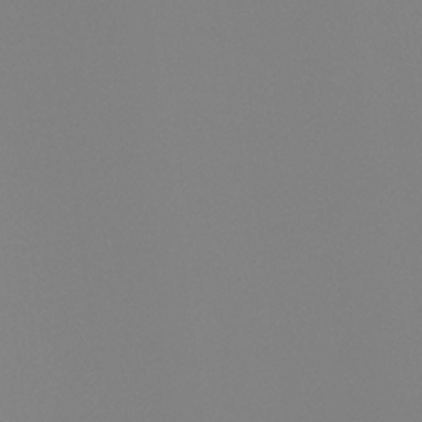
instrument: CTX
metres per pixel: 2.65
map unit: Ht
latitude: -4.3873
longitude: -61.2915
